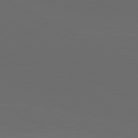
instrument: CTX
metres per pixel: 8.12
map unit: lApd
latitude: 81.9717
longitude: 130.6896
